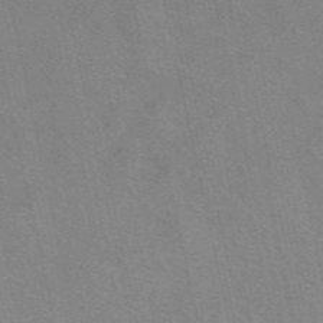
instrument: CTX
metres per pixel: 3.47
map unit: eAb
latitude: 51.0269
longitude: 107.9178
